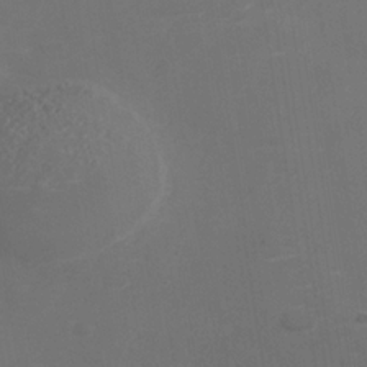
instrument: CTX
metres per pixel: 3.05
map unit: Nhe
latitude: -37.5399
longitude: -90.5735
